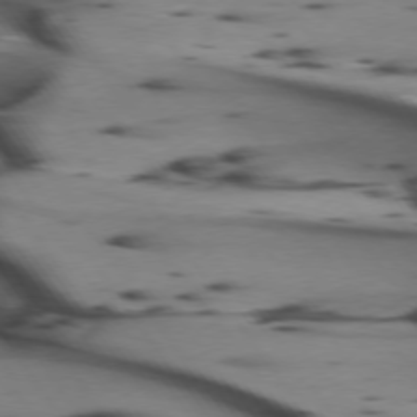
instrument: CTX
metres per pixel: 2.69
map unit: lApd
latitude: 74.5735
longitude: -64.7246
